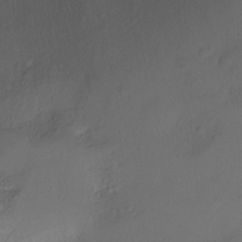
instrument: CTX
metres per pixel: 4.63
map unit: Ht
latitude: -11.9367
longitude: -35.4804
